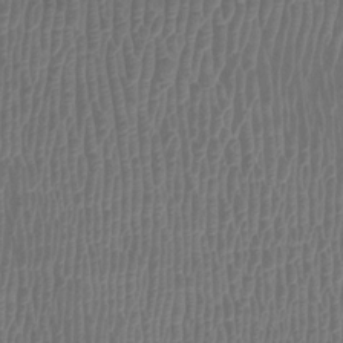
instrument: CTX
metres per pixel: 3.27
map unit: Htu
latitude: 3.5560
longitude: -20.1767
